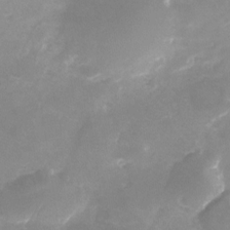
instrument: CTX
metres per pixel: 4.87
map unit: Nhu
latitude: -24.8975
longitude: -70.1767
